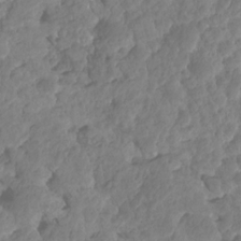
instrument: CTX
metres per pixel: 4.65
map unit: HNhu
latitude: -24.8219
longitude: 50.4629
